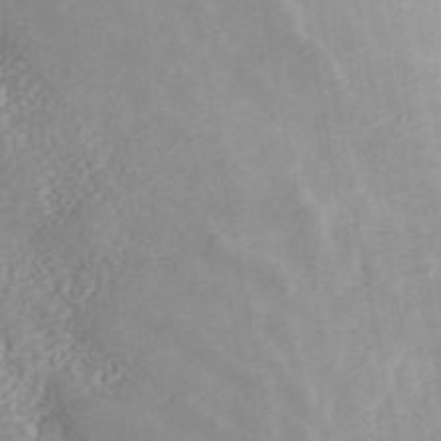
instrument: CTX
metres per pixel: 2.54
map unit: ANa
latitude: 45.5560
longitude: 23.1620
